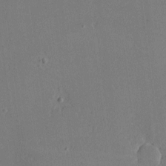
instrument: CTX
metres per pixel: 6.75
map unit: lHvf
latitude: -9.8800
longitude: -100.3845
